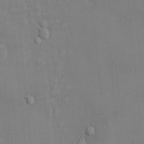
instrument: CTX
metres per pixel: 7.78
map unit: Ht
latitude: -4.3306
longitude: -14.5546
